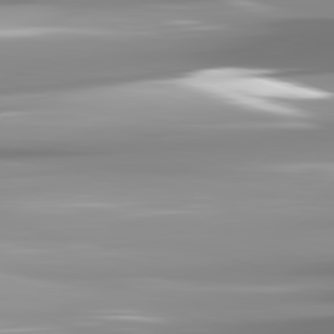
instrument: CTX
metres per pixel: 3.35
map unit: lApd
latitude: 82.1011
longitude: -139.7827
